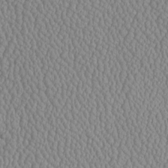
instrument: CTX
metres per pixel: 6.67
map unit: Htu
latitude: -6.5574
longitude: 156.3117
